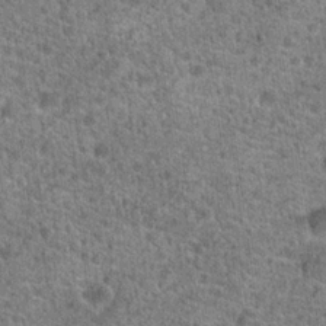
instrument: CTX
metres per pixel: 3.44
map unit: Hto
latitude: 19.8961
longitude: -42.7057
